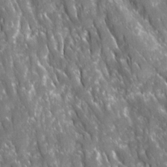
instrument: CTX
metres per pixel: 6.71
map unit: Ave
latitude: 16.3467
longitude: -131.2726
